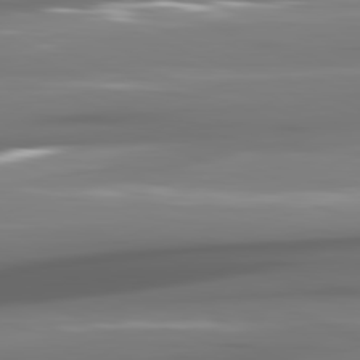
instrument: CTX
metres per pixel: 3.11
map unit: lApd
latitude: 81.4048
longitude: -143.0836
